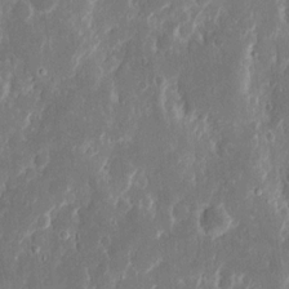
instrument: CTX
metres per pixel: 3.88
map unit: eHh
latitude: 12.6491
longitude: -71.8961
